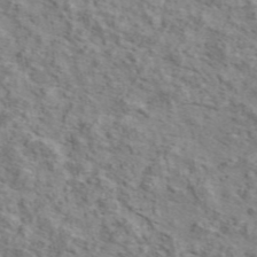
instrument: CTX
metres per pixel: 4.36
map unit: ANa
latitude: 46.0633
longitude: 28.8408
